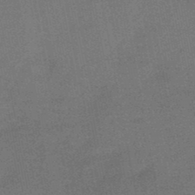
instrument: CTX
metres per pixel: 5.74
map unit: HNb
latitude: -47.4454
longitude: -39.1781
